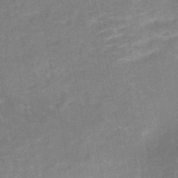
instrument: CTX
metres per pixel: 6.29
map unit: Nhe
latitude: -48.0472
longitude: -170.7435
